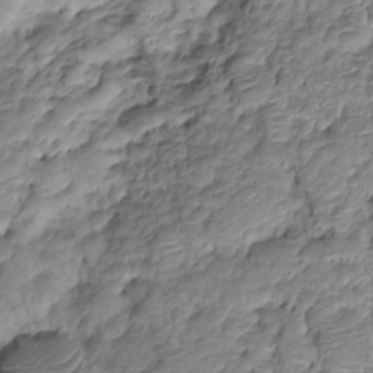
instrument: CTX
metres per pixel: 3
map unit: HNhu
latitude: -20.7463
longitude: 84.7463
